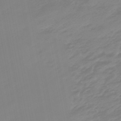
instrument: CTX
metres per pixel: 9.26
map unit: eHb
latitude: -48.3873
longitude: 85.1053
